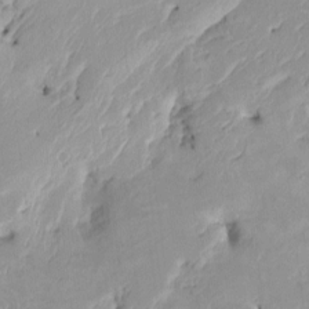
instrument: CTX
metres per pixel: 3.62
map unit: HNhu
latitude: -1.8045
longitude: -7.4804
